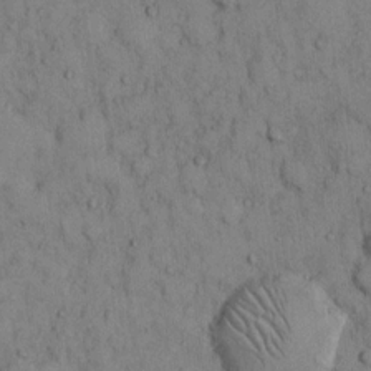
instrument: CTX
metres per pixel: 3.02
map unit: Hto
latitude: 11.8772
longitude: -59.8394
